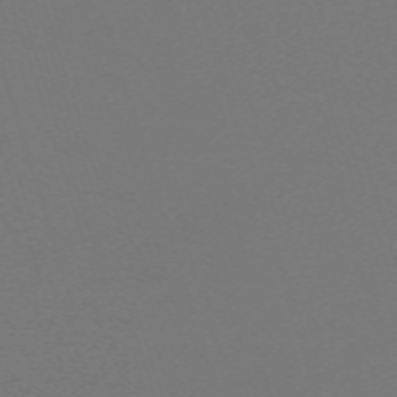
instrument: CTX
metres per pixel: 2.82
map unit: eHh
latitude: -63.4643
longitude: 52.9352
